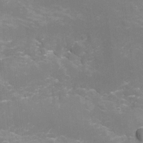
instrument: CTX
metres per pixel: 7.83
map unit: Aa
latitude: -8.5007
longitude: -72.0822
